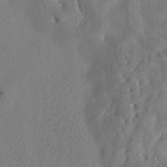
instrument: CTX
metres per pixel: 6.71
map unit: Htu
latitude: -2.6140
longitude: 168.1416
